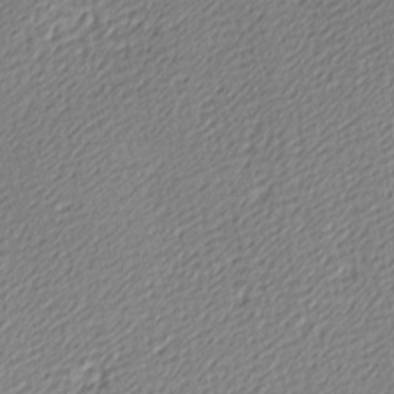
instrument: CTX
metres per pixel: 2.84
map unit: lAa
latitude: -9.8989
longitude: -126.6302
